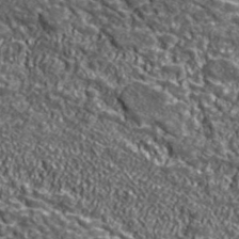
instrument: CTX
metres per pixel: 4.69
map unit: lHvf
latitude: 41.9717
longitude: -90.2334
